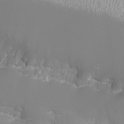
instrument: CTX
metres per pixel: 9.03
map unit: eHh
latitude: -7.3320
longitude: -77.0647
